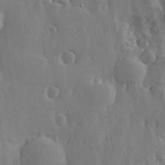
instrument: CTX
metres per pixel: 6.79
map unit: lHvf
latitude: 19.2537
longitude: -115.9906
